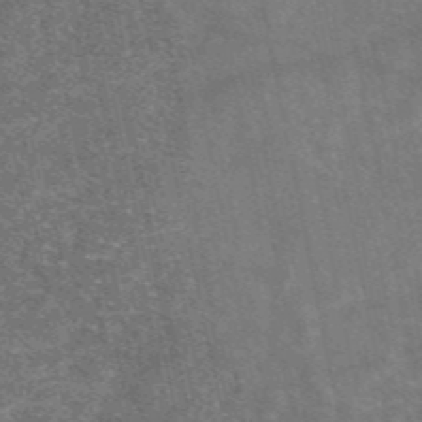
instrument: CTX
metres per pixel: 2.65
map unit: eAb
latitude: 47.2537
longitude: 119.6155
